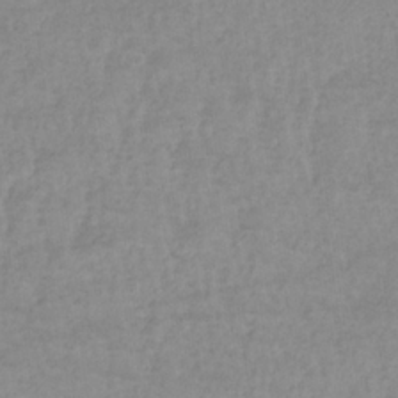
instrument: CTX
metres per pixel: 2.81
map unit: eHb
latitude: -33.7289
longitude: 70.5007
